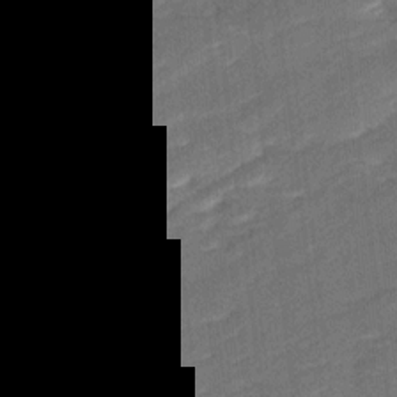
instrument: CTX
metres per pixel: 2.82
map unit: Ave
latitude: 17.0458
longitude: -137.4427
